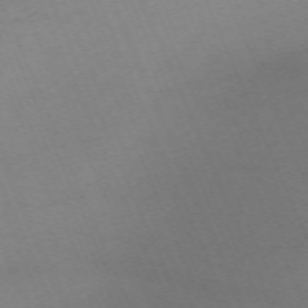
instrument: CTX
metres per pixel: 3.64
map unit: Nhu
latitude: -68.3873
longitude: 38.6708
